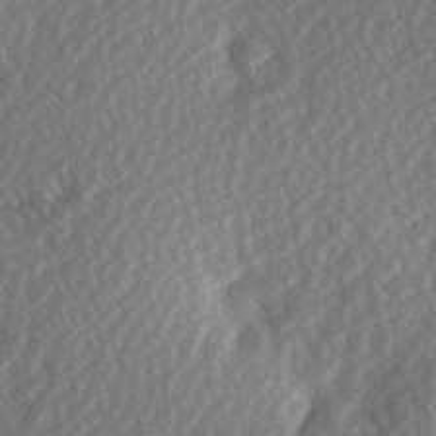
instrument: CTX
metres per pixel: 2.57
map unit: Hve
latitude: 1.7449
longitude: -123.7827
